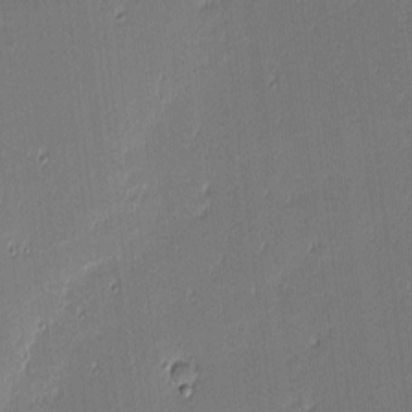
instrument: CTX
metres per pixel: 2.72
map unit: eHh
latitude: -3.5021
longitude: -82.9135
